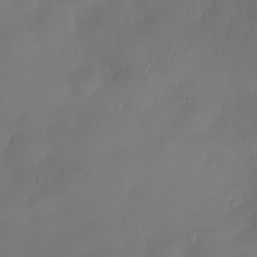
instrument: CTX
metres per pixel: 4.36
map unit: Nhe
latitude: -33.7856
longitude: -145.1592
